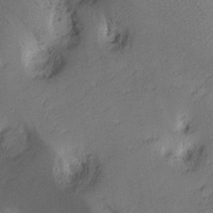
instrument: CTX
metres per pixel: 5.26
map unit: Nhu
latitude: -7.5588
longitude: -152.2145
